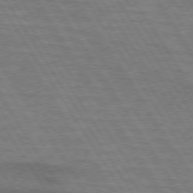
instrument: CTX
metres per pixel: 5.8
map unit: lApd
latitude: 73.8584
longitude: -62.8569
